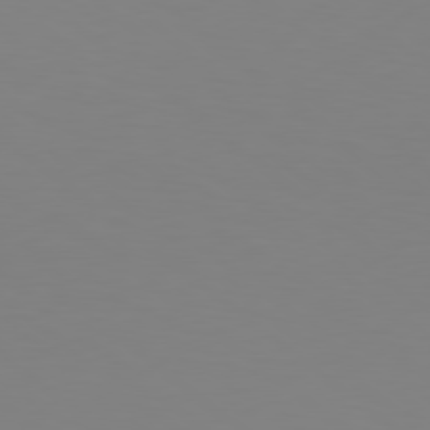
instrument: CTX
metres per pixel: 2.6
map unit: Hpe
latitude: 78.5735
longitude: -141.7071
